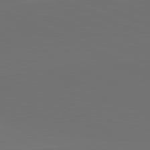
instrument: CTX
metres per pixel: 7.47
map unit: lApd
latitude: 81.5938
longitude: 147.1242
